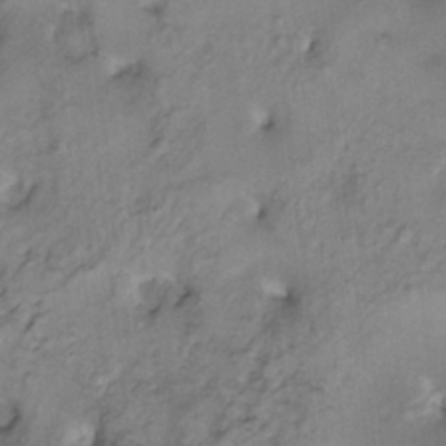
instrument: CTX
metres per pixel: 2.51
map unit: HNhu
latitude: 2.9324
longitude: 8.9919
